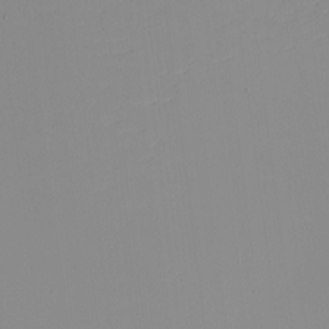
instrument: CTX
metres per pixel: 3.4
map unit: eHh
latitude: -5.8989
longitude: -86.9702
